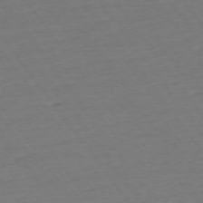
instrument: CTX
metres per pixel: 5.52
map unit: Ap
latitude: -74.9542
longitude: -80.6490
